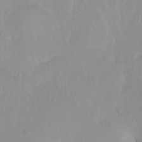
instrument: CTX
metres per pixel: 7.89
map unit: Ht
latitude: -0.9542
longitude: -61.0458
